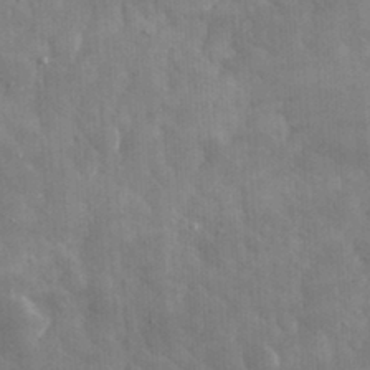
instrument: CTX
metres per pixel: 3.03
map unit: eHh
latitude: 32.3467
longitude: -69.6694
